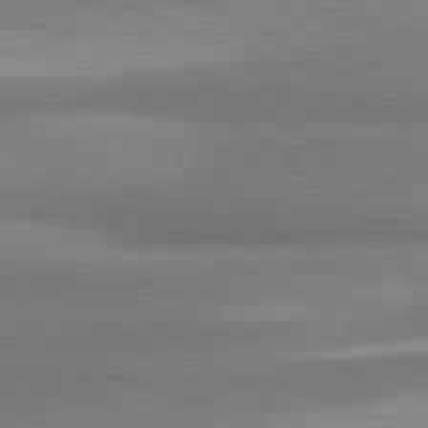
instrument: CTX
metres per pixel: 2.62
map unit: lApd
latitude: 80.3656
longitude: 175.9745
